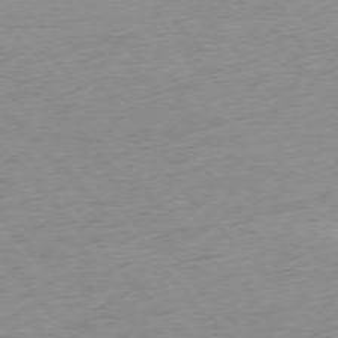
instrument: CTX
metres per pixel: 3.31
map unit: Ap
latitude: -76.5952
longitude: -63.7450
